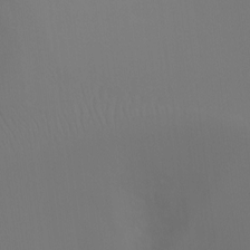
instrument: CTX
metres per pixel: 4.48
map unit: Ht
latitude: -7.2943
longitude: -28.7624
